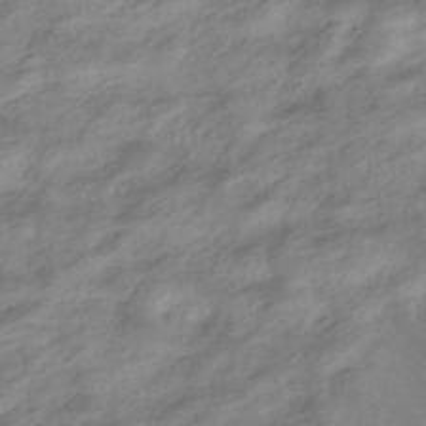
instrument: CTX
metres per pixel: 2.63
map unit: HNhu
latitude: -40.5385
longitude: 93.4076
